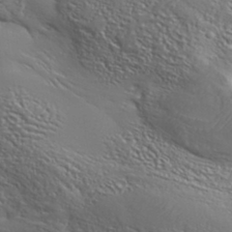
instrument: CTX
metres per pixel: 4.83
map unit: Aa
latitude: 33.9528
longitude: -134.2900
